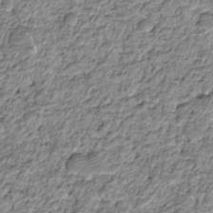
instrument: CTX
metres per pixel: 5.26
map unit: HNhu
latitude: -21.6533
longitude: 84.9163
